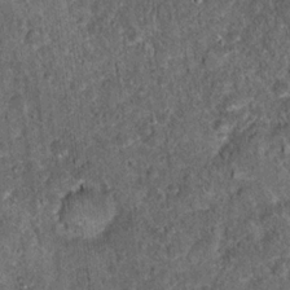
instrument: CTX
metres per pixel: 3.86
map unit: Hto
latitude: 15.6694
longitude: -34.7435
